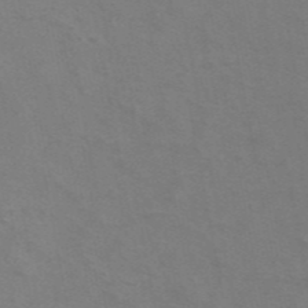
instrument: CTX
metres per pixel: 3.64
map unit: ANa
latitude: 45.3104
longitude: 25.7855
